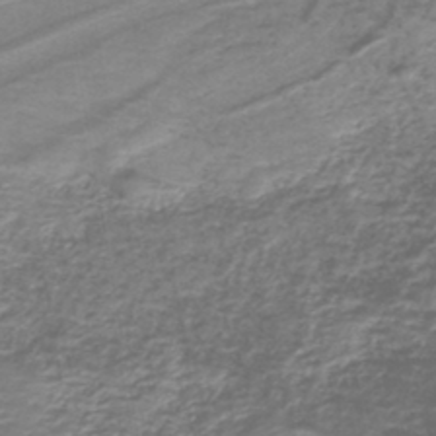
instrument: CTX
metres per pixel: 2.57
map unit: lHb
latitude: -41.7666
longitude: 52.9352
